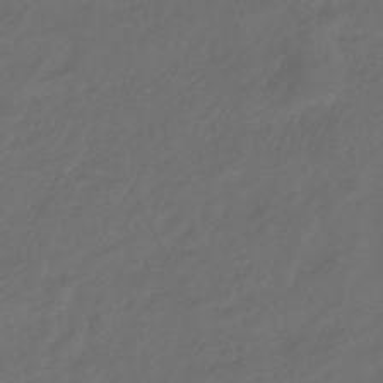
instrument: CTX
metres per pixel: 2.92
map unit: eHb
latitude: -43.3887
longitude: 86.8597
